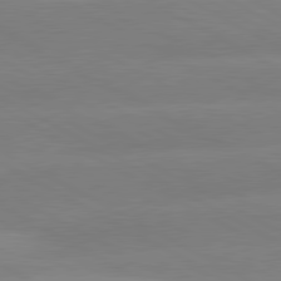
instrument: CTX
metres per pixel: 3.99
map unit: lApd
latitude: 80.7435
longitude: -153.4049
